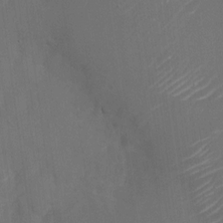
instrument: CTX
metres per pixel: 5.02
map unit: Nhu
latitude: -22.9920
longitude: -72.7436
